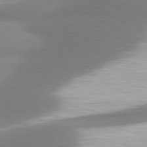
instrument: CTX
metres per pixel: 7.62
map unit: lApd
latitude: 80.5735
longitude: 177.9367
